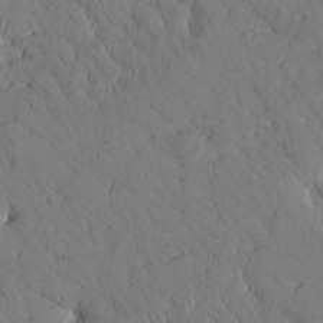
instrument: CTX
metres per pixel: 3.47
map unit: Htu
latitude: 0.4601
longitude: 176.1228
